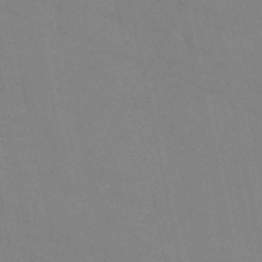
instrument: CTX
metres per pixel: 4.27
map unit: HNb
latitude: -54.8975
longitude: -38.0633
